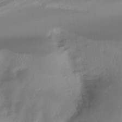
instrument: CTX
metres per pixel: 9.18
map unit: Htu
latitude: -14.8030
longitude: -45.3670
